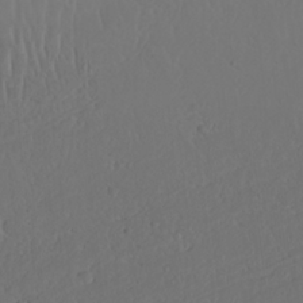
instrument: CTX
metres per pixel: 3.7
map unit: Nhu
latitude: 22.0822
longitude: -72.5735
